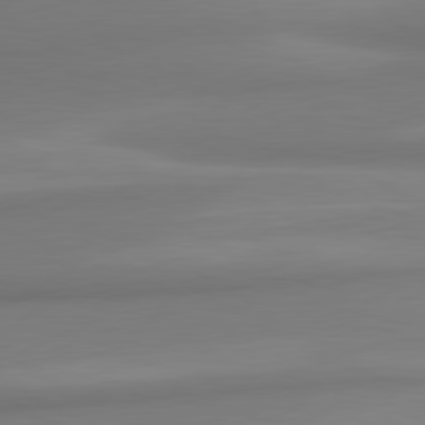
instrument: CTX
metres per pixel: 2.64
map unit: lApd
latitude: 80.3656
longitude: 175.3131
